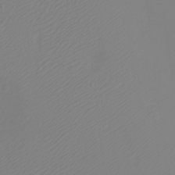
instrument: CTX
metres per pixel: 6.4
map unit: eHh
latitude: -2.9919
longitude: -75.2159
